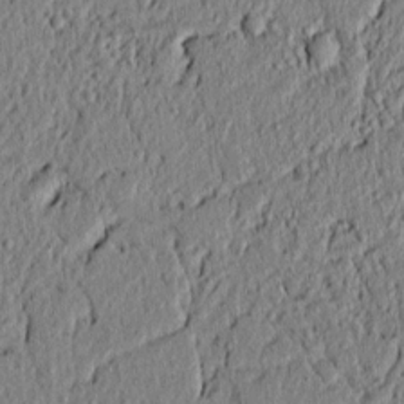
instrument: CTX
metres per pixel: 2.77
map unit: lAvf
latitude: 6.7435
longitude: 167.3132
